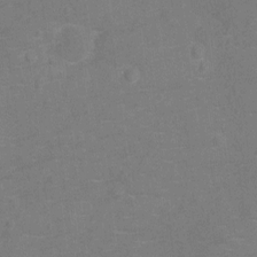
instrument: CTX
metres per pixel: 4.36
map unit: Ht
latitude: -12.1606
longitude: -25.2914
